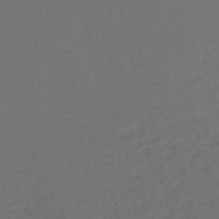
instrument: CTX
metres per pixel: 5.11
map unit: HNb
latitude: -47.6910
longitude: 56.9164
